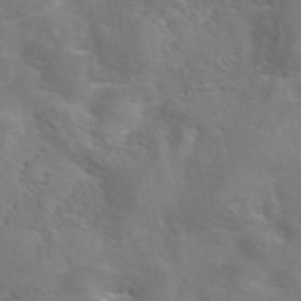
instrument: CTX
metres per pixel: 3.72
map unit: eAb
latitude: 45.2348
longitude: 125.4265
